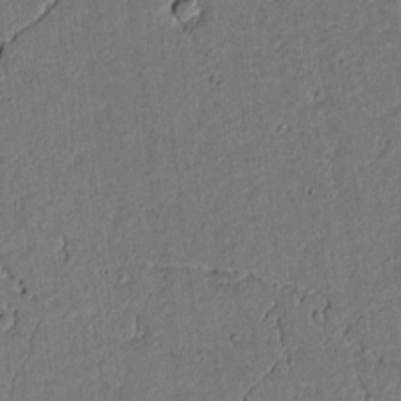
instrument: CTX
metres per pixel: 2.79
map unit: lAvf
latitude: 5.4237
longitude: 168.8597
